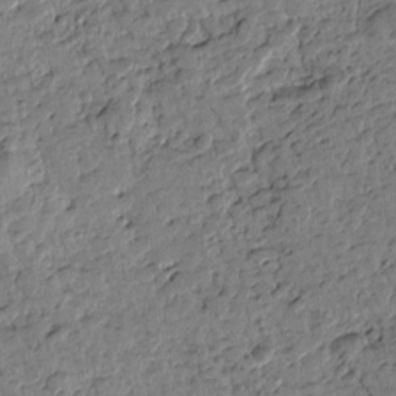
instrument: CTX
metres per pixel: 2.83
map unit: Htu
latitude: -0.8786
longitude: -176.1011
